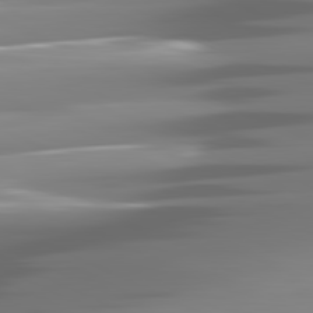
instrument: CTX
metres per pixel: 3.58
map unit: lApd
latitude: 81.4993
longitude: -141.0647
